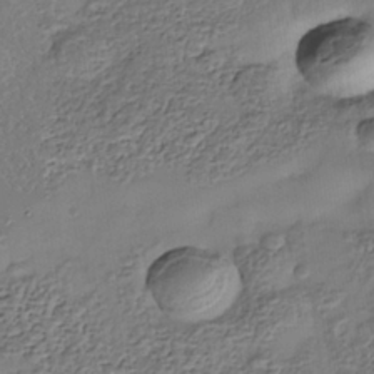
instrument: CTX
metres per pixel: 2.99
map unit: Nhe
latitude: -38.5196
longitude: -117.3860
